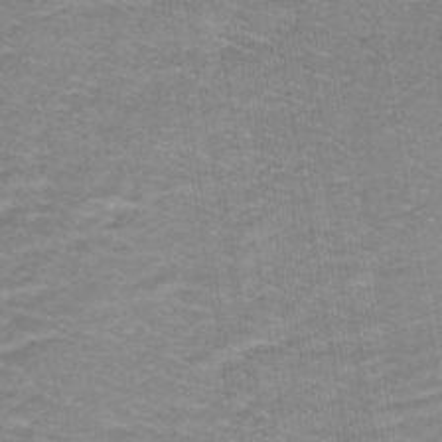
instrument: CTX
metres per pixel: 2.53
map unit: lHb
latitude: -43.1431
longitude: 55.0676
